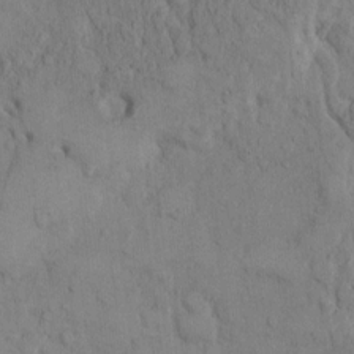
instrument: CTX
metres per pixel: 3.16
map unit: Hto
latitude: 8.1011
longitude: -60.3089
